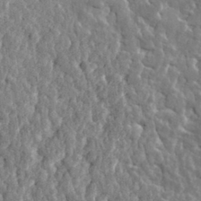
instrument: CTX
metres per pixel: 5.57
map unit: eHh
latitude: 32.4979
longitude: -79.4616
